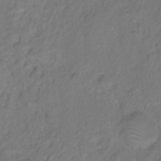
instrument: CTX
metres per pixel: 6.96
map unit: HNhu
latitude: -28.2362
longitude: 75.0676
